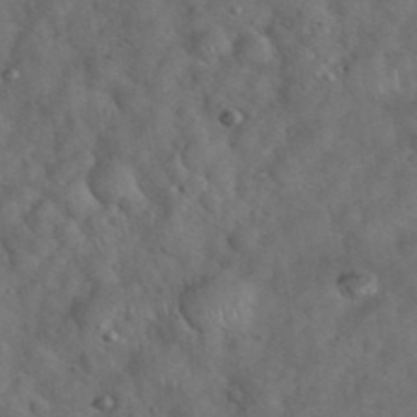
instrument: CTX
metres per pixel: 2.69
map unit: eHh
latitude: 39.2915
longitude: -57.1214
